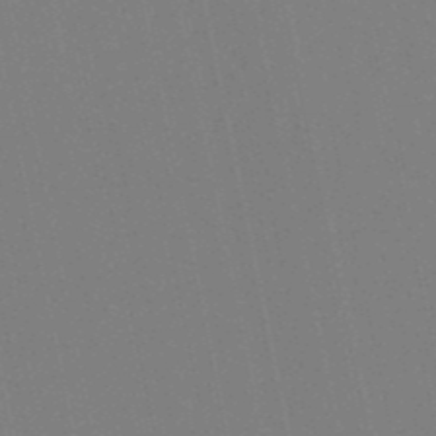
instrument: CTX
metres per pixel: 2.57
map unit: eHb
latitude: -50.8786
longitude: 71.9745
